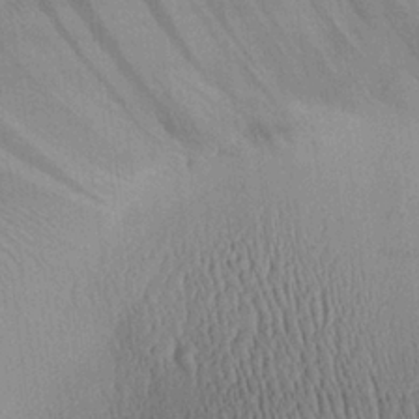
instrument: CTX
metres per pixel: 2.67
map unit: Aa
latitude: 25.3670
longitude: -134.6868
